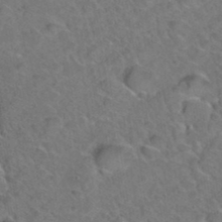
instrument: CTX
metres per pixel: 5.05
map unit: Hto
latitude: 35.8016
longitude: -48.8380
